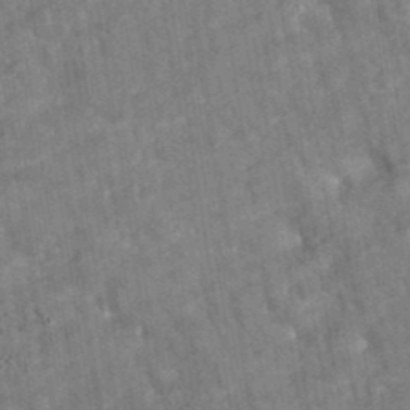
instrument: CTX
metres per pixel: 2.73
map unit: eAb
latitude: 35.3292
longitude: 115.5966
